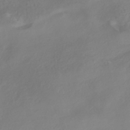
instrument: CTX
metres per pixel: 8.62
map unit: HNhu
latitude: -40.8219
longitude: 106.5574
